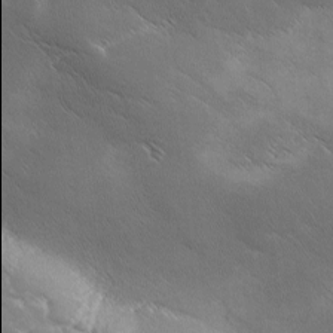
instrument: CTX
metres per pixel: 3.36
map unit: Ave
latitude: 1.1025
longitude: -113.9906
